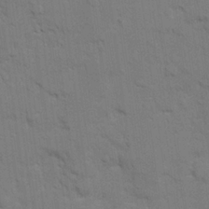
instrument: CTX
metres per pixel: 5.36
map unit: Ave
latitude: 23.0836
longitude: -130.4412
